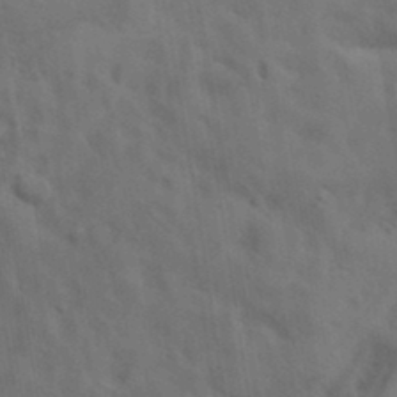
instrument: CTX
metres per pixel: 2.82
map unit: lAa
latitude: 19.4804
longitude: -139.1403
